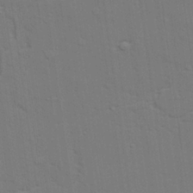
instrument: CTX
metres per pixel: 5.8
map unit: lAvf
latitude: 27.5749
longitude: -108.8569
